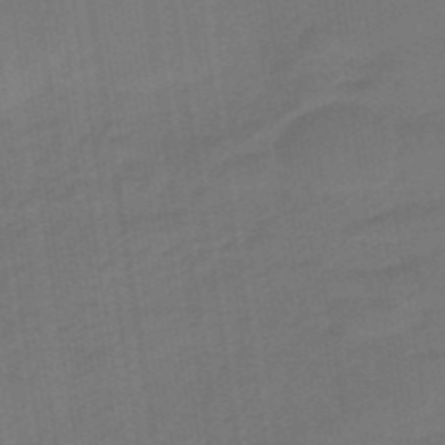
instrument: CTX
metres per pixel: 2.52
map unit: eHb
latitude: -46.9919
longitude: 87.2565
